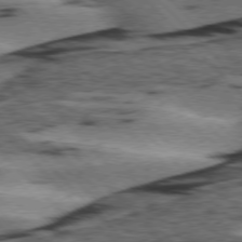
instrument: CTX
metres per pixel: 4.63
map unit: lApd
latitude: 75.8583
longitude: -78.8569
